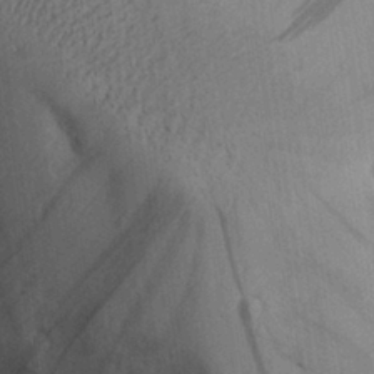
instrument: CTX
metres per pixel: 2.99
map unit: Aa
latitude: 27.6127
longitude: -134.6490
